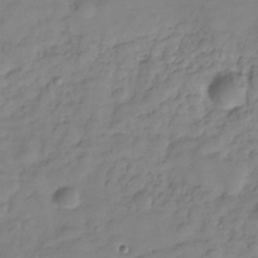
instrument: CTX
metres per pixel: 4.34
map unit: Hve
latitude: -29.6533
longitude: 90.7086
